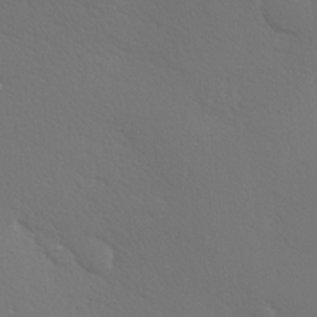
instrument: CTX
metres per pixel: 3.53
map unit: Hve
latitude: 19.5938
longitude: 149.9367
